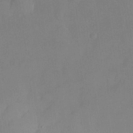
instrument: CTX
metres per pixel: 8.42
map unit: lHvf
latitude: 21.9150
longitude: 145.4832
